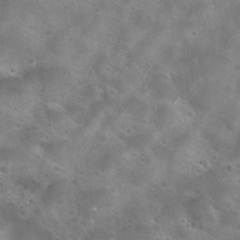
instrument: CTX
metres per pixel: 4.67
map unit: Hto
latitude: 30.4601
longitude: -46.5924
